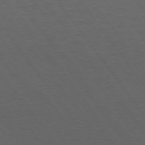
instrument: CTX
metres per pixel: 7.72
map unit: Hpe
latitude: 74.9325
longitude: -141.2348
